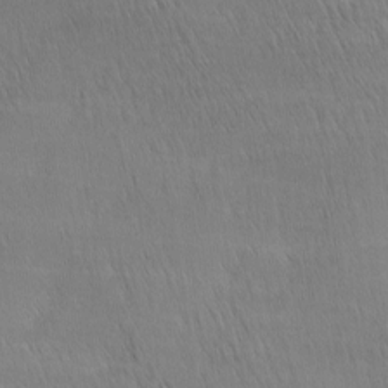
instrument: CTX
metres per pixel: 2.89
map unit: lAa
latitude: -4.1605
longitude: -121.4616
